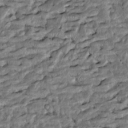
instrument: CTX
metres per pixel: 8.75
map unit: Htu
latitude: -7.8422
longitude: 145.8800
